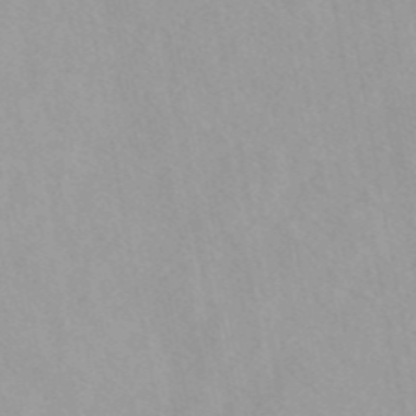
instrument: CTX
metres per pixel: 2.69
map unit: eAb
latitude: 44.2144
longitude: 115.3698
